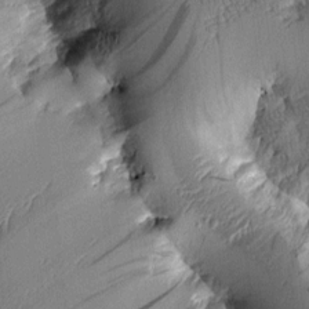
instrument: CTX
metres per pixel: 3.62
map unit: Aa
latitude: 8.8569
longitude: -128.6679
